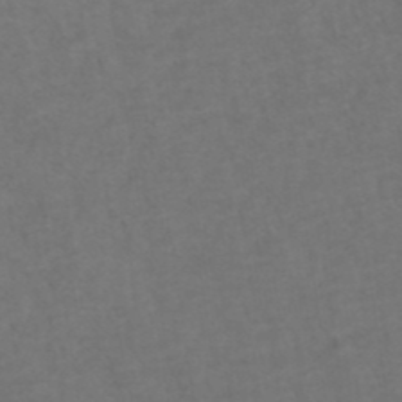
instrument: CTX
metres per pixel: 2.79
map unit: ANa
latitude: 39.5749
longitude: 22.8975
